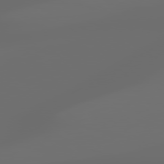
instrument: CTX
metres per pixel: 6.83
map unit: lApd
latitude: 79.2348
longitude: -139.1025
